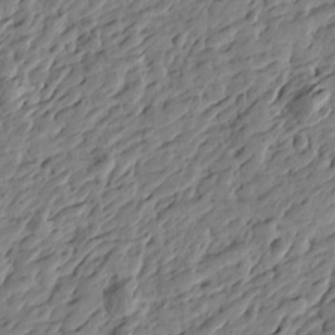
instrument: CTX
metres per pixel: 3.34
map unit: Htu
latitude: -3.7288
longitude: -179.0270
